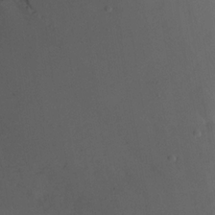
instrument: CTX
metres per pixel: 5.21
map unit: lAvf
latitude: 8.6869
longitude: 169.1431
